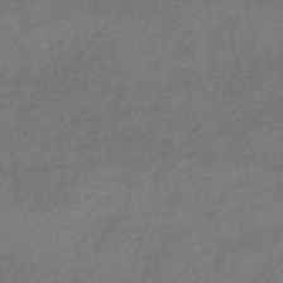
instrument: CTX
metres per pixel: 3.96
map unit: lHb
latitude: -45.5588
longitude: 62.1416
